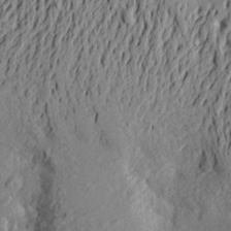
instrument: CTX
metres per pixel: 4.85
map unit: Aa
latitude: 23.8772
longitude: -150.5545
